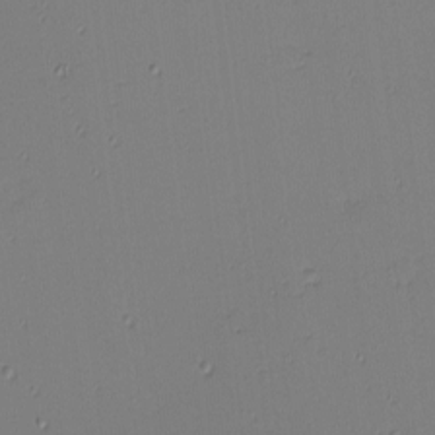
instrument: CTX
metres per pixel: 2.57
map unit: eHh
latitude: -4.5762
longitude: -81.0458
